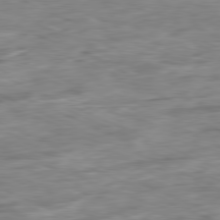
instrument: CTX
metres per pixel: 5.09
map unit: Ap
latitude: -81.1809
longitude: -86.8191
